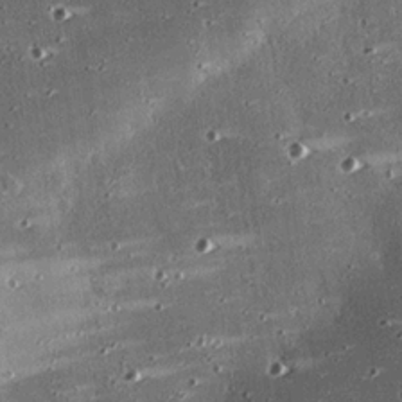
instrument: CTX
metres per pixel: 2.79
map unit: eHh
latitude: 23.8961
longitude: -89.5372
